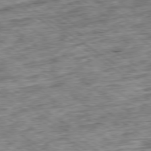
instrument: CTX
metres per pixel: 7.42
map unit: Ap
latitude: -79.3509
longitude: -75.5938
